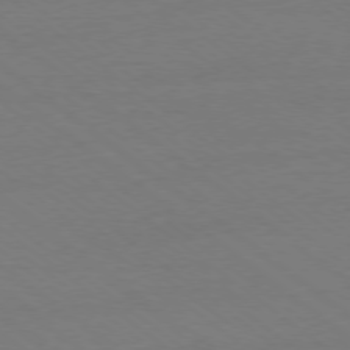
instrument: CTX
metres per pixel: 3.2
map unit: Ap
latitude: -78.2928
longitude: -95.6127
